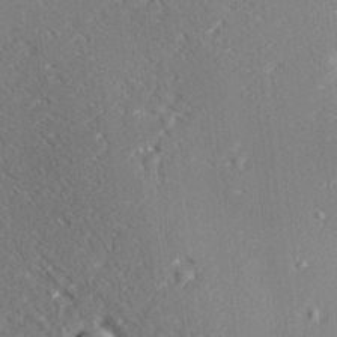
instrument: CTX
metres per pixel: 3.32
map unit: Ave
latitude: 18.4223
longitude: -139.8394
